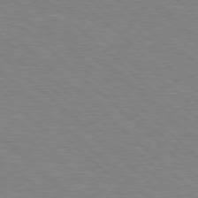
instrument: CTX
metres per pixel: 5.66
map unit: Hpe
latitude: 77.8205
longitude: -152.4979
